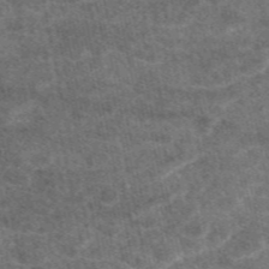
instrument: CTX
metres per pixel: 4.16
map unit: eAb
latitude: 47.6127
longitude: 117.9178
